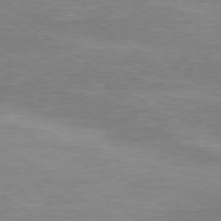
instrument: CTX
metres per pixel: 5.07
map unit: Ap
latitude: -78.5573
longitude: -64.9136
